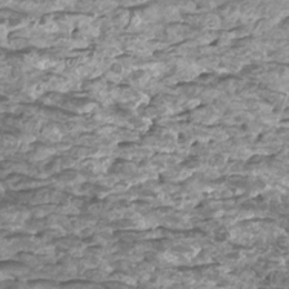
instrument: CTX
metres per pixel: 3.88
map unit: Htu
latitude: 3.7071
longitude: -21.0459
